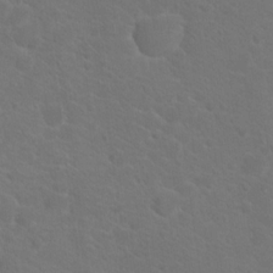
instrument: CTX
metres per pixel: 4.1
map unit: Hto
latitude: 19.0080
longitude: -36.7246
